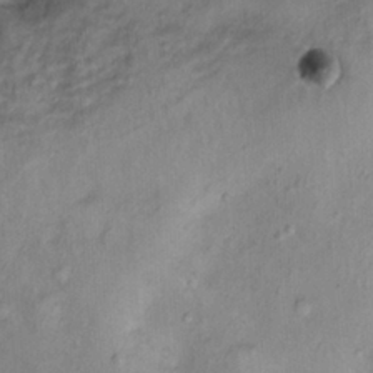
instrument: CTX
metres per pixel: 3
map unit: Nhu
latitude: 13.7828
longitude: -30.0633
